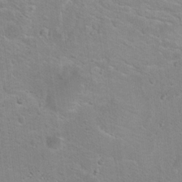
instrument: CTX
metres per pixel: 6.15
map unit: Hto
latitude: 17.3482
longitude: -36.8947
